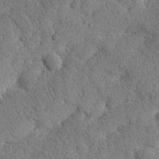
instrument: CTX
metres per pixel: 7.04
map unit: Nhu
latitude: 21.5182
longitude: -73.9906
